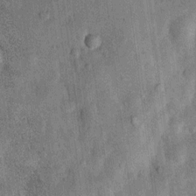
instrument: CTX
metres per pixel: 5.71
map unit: Nhu
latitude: 6.5168
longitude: -23.9339
